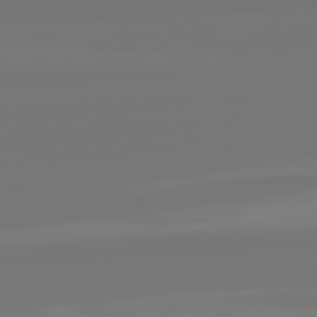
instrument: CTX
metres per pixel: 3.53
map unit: lApd
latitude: 82.0822
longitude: -176.2333
